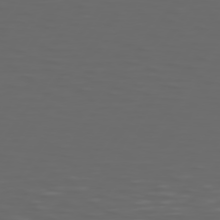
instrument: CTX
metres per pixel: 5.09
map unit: Hpe
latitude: 75.1781
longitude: -125.7449
